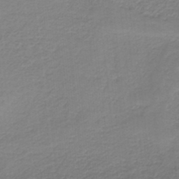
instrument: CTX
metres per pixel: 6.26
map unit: HNb
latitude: -37.1620
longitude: 55.7100
